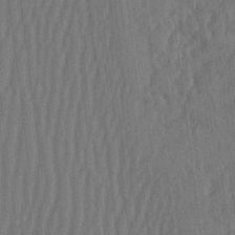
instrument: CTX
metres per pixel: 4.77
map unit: eHh
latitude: -2.4440
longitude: 14.3307
